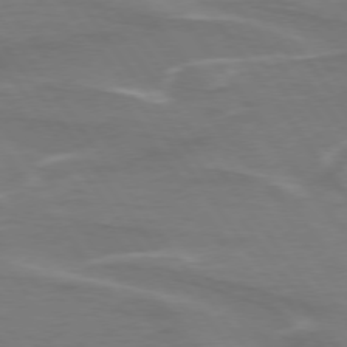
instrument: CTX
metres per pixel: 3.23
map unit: lApd
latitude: 74.8569
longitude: -62.1011
